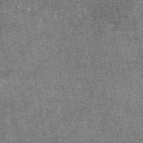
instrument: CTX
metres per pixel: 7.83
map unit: eAb
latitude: 48.0255
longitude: 106.2173
